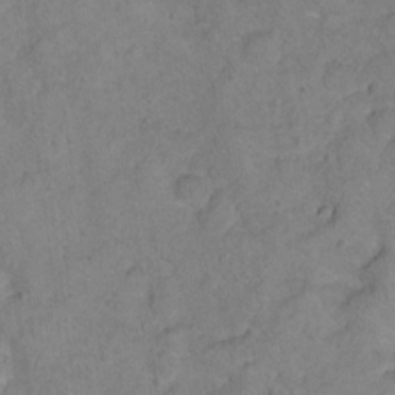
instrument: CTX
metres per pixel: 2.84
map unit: Ht
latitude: 11.7450
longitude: -33.7828
